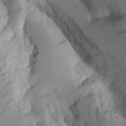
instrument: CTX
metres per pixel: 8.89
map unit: Aa
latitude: 10.2712
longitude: -127.5560
